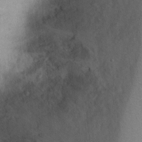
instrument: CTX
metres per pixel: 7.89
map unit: Ht
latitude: 0.8191
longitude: -37.0837
